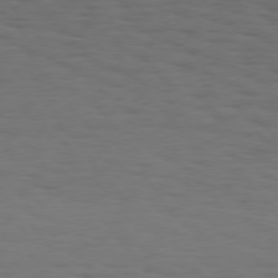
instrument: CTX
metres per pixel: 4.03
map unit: Hpe
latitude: 75.3293
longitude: -131.6694
